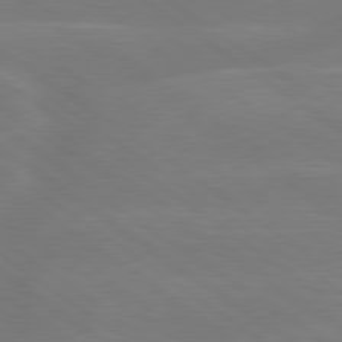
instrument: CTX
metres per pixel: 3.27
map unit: lApd
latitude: 79.4616
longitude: -142.1200
